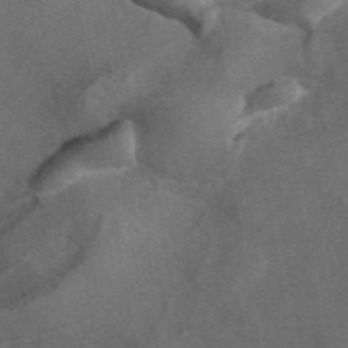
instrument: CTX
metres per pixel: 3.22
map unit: ANa
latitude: 44.3467
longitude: 30.0283
